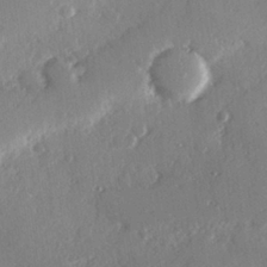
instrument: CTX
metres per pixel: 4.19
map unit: Hve
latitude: 26.4601
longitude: -93.6505
